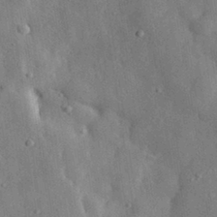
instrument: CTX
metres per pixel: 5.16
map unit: eHh
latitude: 30.5924
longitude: -77.7638
